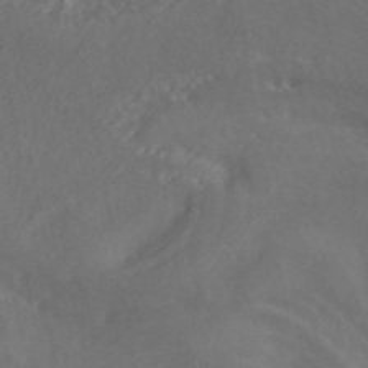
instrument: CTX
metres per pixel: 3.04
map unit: ANa
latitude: 45.1781
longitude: 28.4818
